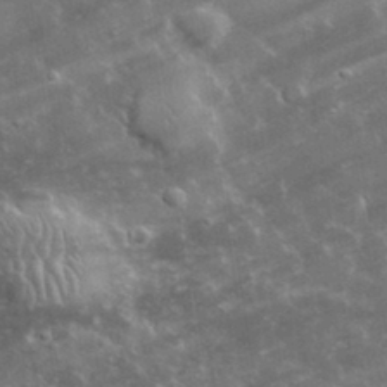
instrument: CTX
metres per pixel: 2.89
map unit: lHvf
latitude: 32.9136
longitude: -91.5560
